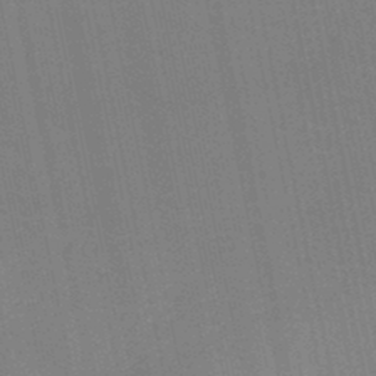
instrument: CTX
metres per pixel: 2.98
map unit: HNb
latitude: -45.4265
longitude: -37.8206
